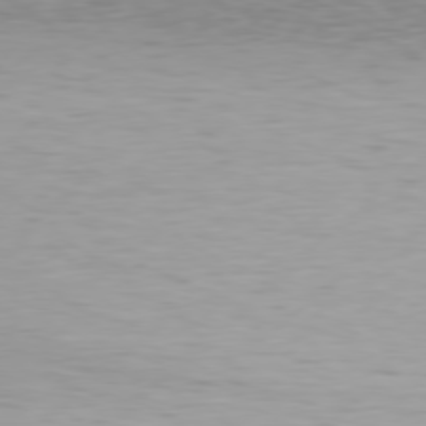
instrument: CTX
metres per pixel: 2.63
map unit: Hpe
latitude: 76.2900
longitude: -131.5372
